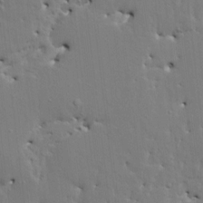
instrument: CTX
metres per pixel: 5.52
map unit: HNhu
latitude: 4.2145
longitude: 3.9556
